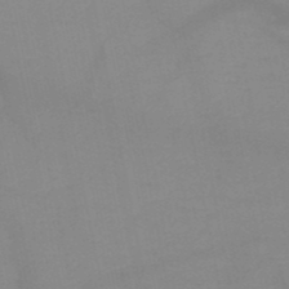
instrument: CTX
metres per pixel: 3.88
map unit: HNb
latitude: -49.1998
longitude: -40.5356
